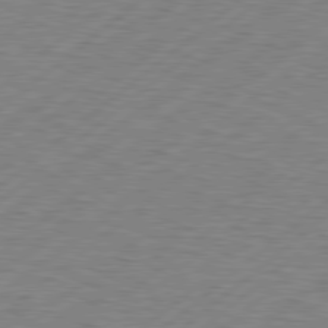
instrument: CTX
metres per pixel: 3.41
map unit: Hpe
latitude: 78.8569
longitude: -121.2537
